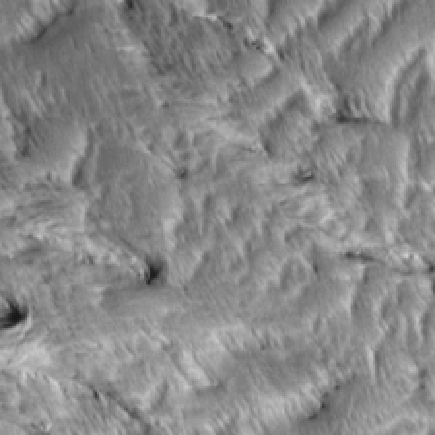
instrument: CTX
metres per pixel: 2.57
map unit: Aa
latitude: 7.9717
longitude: -132.7057
